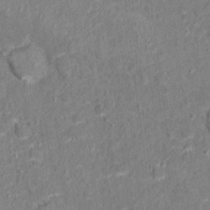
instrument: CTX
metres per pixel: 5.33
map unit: Hto
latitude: 12.1767
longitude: -38.2333
